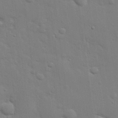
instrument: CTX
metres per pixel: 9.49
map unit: eHh
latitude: 25.6882
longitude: -81.5749
